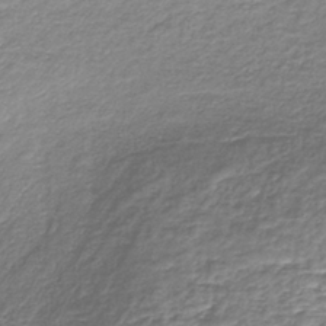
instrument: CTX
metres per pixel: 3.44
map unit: HNb
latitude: -36.2172
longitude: 50.8597
